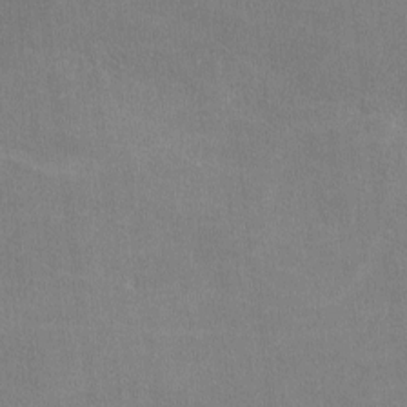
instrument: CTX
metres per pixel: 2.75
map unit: lHvf
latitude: -11.5966
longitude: -101.6883
